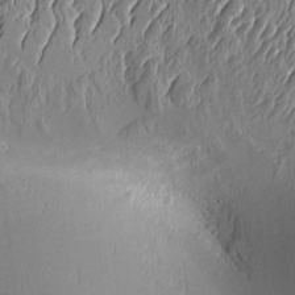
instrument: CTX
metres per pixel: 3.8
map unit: Aa
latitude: 9.2159
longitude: -130.5357
